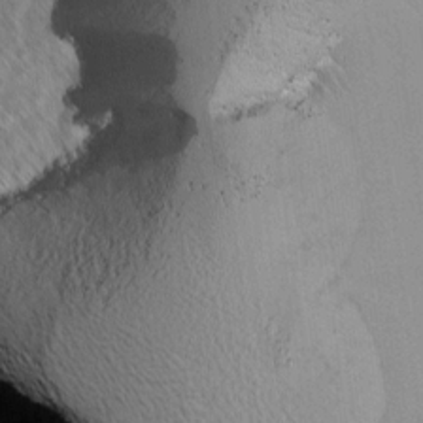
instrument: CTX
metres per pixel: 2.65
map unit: Ave
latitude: -1.7289
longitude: -113.1592
